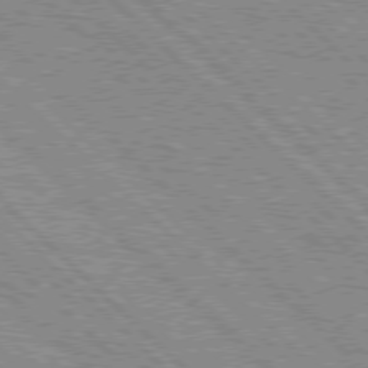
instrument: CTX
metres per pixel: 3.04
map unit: lApd
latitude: 76.9324
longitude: -74.2145
